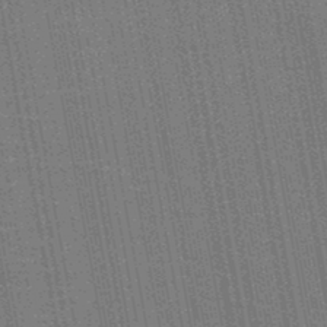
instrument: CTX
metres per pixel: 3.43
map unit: HNb
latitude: -47.5588
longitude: -46.7436
